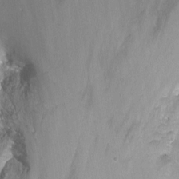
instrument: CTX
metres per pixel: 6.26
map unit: Nhu
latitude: -7.5399
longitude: -41.0080
